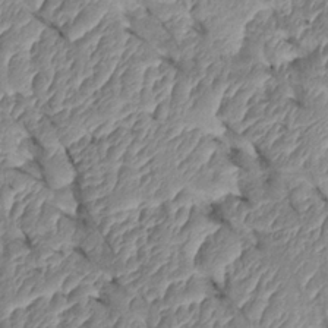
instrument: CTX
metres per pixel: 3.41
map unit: Htu
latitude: 1.8394
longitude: 147.8989
